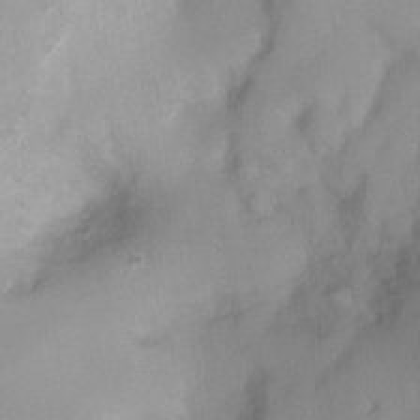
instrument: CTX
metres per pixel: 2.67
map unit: Ht
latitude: -0.4062
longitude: -36.3845
